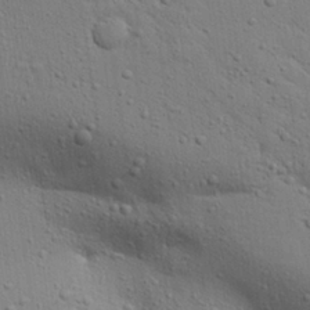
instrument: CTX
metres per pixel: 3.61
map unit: Aa
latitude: 27.5560
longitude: -130.1389
